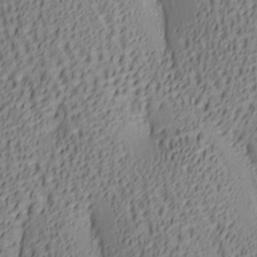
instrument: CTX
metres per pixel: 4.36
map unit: lAa
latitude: 5.8583
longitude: -117.0459
